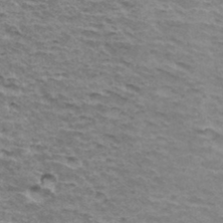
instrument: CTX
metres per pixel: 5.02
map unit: Hto
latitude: 35.6127
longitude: -42.9136
